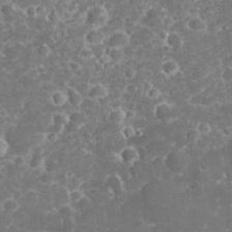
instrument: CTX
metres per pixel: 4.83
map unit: eHh
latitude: 32.6302
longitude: -62.3845
